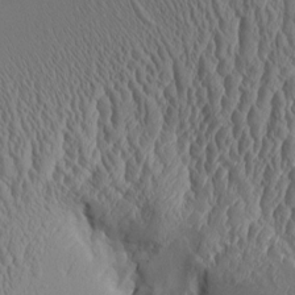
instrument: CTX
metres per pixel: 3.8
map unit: Aa
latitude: 9.1781
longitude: -129.1970
